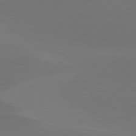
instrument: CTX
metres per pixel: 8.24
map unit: Hpe
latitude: 78.3845
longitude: -131.0081
